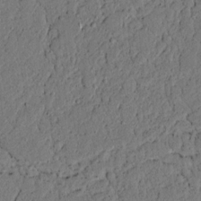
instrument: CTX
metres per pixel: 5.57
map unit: lAvf
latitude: 4.4223
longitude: 167.1998
